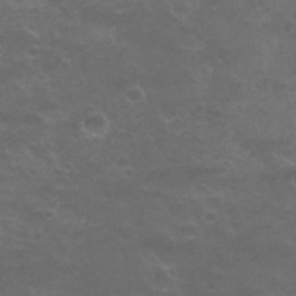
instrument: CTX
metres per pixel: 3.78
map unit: Nhu
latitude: 26.5357
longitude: -52.8947
